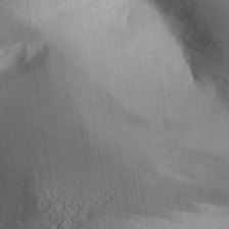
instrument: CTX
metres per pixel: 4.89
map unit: Aa
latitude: 32.3467
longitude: -144.5357
